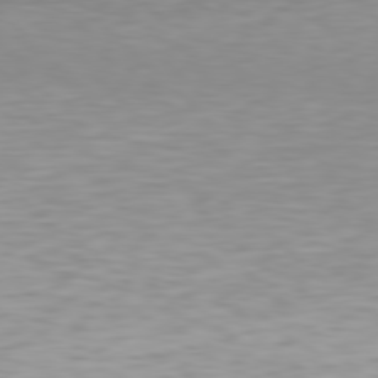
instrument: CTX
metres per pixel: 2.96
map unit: Hpe
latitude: 78.3845
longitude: -167.3670
